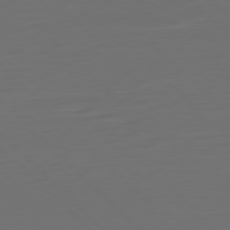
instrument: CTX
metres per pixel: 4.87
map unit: Ap
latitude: -79.8422
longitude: -55.4804
